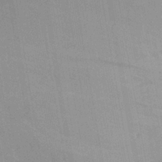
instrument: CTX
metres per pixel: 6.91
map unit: Aa
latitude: 25.8016
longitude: -148.1011
